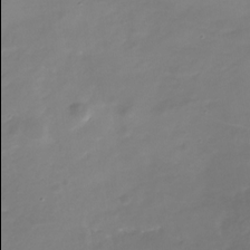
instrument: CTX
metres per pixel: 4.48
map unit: Nhu
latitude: -29.0675
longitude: -77.9906
